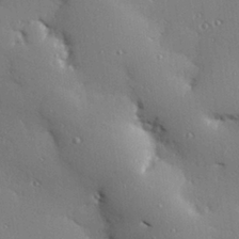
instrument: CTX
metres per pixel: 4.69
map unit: Hve
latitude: 27.2915
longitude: -91.8205
